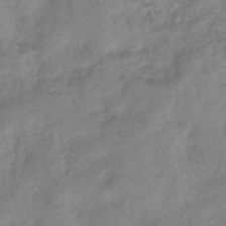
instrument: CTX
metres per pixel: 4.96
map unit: eHb
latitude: -44.3684
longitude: 85.3509
